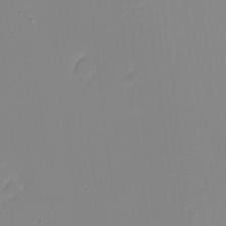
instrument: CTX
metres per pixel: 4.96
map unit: eHh
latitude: -5.5777
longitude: -86.0444
